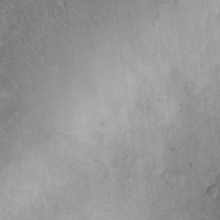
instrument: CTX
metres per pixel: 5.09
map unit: Nhu
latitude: 2.4790
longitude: -14.5546
